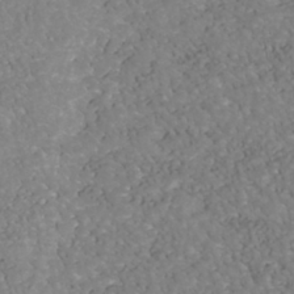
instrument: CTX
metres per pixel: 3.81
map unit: Nhu
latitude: -40.6707
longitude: -83.4048
